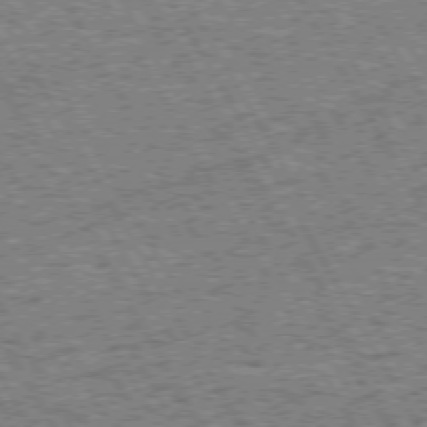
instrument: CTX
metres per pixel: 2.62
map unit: Hpe
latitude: 72.4790
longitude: -127.4049
